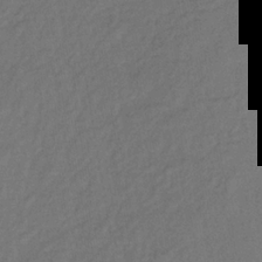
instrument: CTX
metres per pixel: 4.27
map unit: lHb
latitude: -35.5210
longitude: 64.9353
